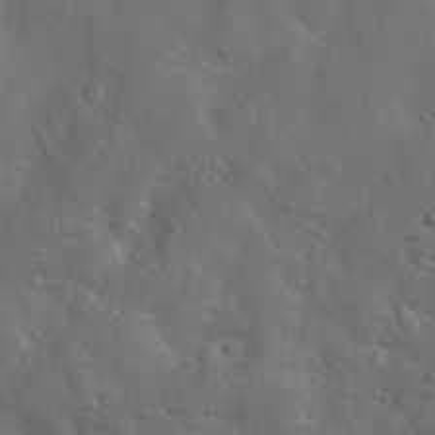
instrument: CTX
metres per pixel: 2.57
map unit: Hto
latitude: 18.1766
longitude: -53.7072
